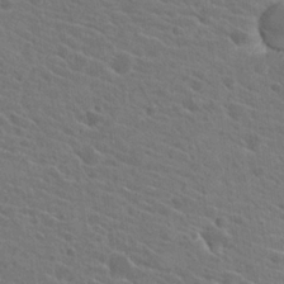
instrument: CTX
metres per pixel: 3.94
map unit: Hto
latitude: 22.0822
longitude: -39.7638
